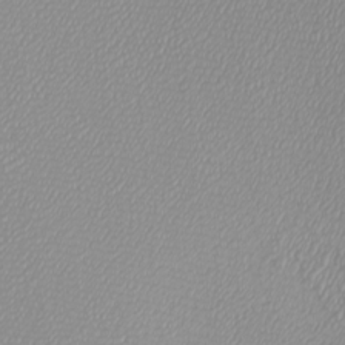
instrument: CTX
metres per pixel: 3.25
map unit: Htu
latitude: -4.4440
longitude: -72.1389
